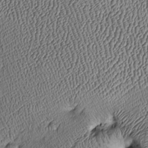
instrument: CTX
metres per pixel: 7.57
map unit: Htu
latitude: -7.6155
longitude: 156.7463
